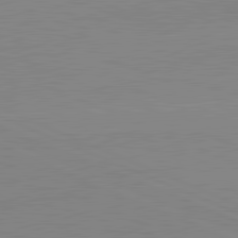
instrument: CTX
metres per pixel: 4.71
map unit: lApd
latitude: 81.8205
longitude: -156.5167
